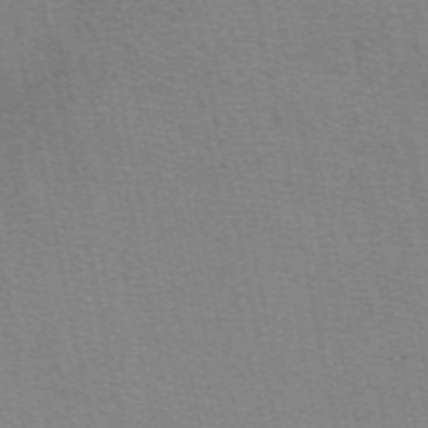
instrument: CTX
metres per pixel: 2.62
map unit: eAb
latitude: 51.1214
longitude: 108.3495
